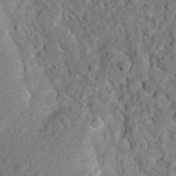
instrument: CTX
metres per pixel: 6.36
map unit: eHh
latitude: 25.0080
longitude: -79.1781
